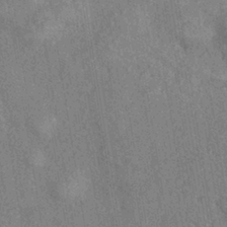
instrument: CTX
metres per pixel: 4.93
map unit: eHh
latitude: -40.9919
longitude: 120.4818
